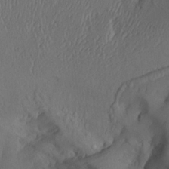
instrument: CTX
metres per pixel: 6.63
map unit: Aa
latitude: 26.6491
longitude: -133.5182
